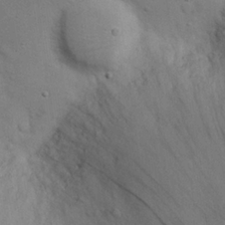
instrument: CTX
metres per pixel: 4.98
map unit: eHh
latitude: 24.2711
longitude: -71.9717
